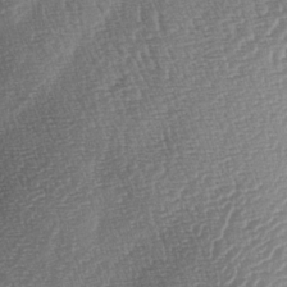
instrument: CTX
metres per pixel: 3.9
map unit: lAa
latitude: -3.8611
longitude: -128.8947
